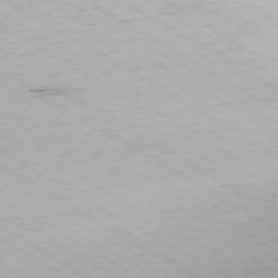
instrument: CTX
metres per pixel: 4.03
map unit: Ap
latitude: -79.2565
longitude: -68.6491
